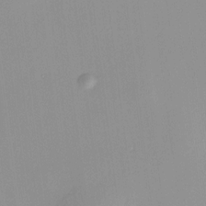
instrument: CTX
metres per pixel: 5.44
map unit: HNhu
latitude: 11.1592
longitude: 9.6155
